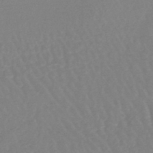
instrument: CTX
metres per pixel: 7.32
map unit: lHb
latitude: -44.7463
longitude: 69.4454
